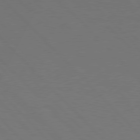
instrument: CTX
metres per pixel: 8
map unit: Hpe
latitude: 77.6882
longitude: -163.5371
